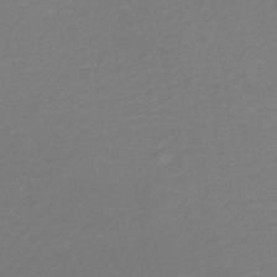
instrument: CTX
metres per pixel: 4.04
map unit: lHb
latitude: -35.7667
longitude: 67.5021
